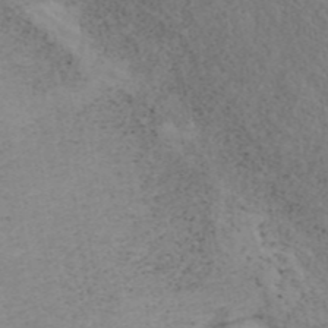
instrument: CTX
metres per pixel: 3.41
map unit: ANa
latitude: 45.8394
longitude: 24.2361
